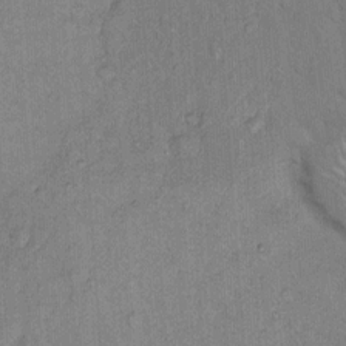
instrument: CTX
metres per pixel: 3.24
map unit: Hto
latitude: 10.5924
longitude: -61.5938
